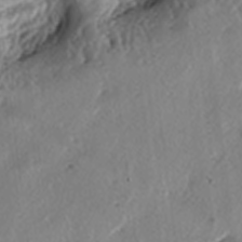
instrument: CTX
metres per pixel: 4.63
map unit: lAa
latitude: -6.3117
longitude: -124.2712
